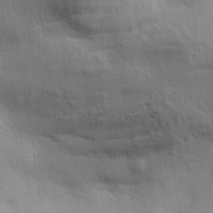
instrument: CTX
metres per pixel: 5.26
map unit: Aa
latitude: 32.7057
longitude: -141.1592
